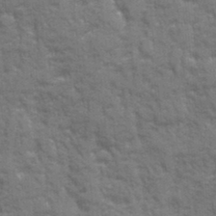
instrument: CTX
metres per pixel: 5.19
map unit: Ave
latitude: 20.1767
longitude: -133.5182
